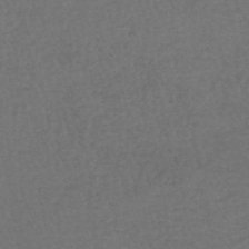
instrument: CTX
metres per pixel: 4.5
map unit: HNhu
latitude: -49.2187
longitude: 100.2550
